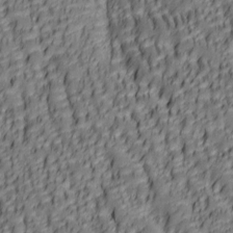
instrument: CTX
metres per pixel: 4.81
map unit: lAa
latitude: 6.2145
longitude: -116.2712
